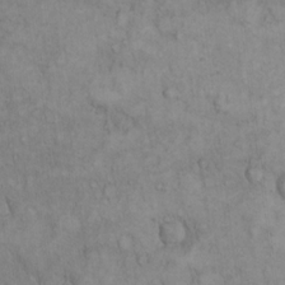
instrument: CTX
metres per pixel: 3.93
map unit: eHh
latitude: 17.4049
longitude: -63.6505
